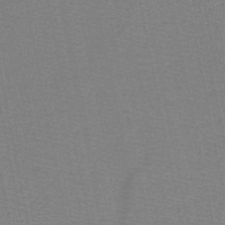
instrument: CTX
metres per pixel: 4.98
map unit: HNb
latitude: -48.9542
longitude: -41.1592
